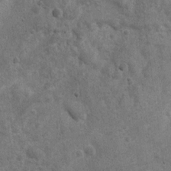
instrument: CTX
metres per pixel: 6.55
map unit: Nhu
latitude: 6.6679
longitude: -22.8002
